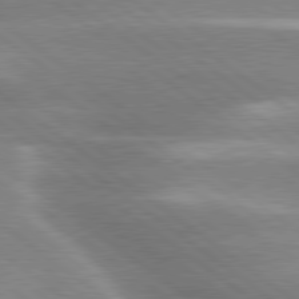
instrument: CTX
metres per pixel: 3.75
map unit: lApd
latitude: 80.1200
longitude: -119.1970
